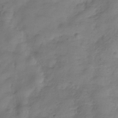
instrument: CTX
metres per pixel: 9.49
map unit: Hve
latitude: -32.8030
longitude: 91.7478
